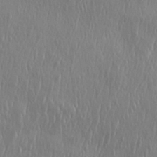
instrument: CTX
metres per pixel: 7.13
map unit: eHh
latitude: 33.9717
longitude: -133.3104
